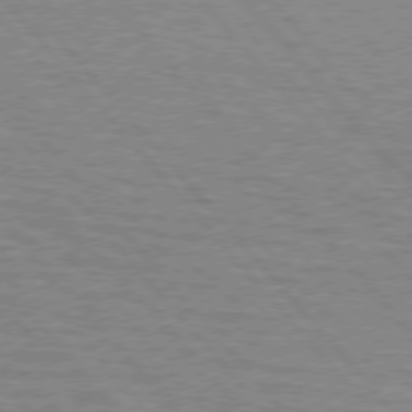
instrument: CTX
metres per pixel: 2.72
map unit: lApd
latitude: 75.8394
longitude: -75.4804
